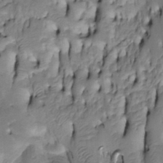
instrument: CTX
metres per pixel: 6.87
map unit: Htu
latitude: -5.1053
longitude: 150.5384
